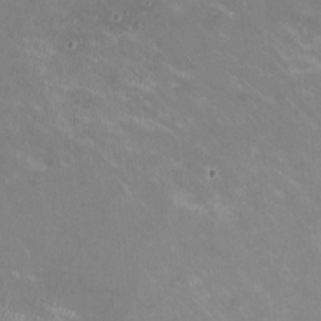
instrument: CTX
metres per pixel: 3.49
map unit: HNhu
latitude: -0.3118
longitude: -3.4048
